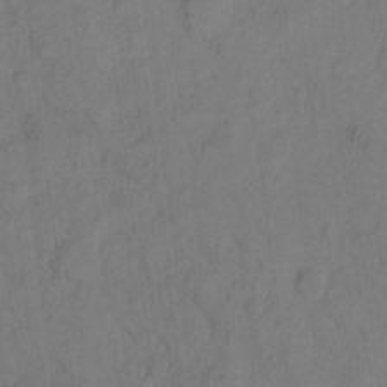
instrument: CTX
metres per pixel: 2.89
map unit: Hto
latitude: 4.6868
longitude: -61.0269
